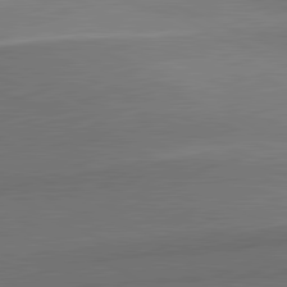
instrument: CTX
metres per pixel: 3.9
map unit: lApd
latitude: 81.8205
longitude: 152.9163
